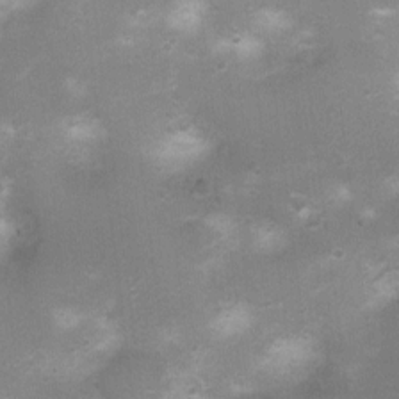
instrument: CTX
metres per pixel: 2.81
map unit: Nhu
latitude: 3.8961
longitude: -25.9339
